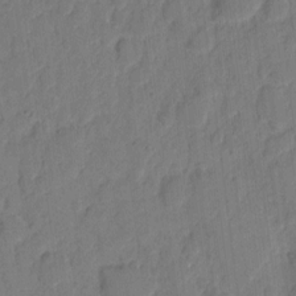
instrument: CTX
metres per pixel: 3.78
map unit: eHh
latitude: 8.3845
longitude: -65.2915
